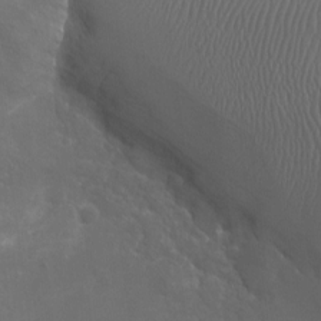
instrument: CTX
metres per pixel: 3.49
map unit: Nhu
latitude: -15.9367
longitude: -58.0255
